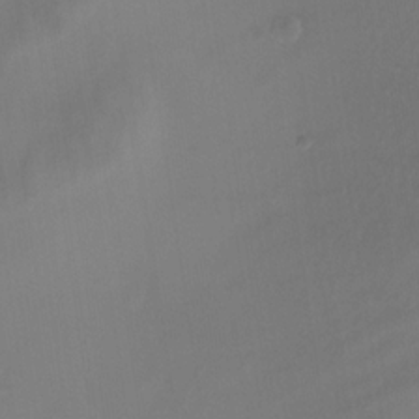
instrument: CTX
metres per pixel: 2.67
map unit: Nhe
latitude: -31.8800
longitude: -116.4979
